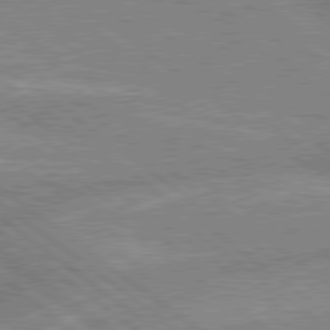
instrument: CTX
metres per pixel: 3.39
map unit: lApd
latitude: 79.0459
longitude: -156.7435
